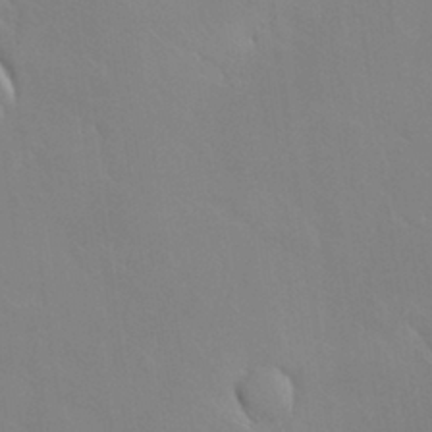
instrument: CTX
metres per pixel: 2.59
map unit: Nhu
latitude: 31.0459
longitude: -57.2536
